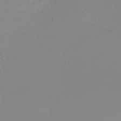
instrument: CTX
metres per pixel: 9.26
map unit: lHb
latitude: -44.3117
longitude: 63.5021
